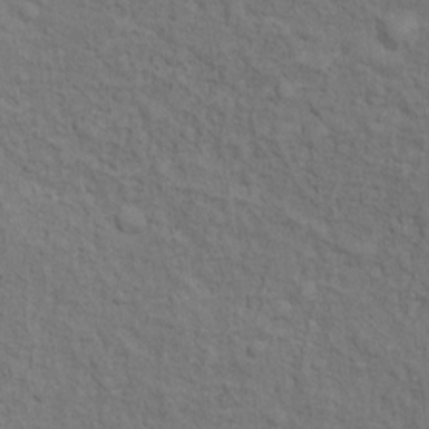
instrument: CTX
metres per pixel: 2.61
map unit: Ht
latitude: 10.0633
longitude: -39.5182
